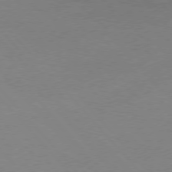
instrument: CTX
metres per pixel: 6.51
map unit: Hpe
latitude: 75.8205
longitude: -145.9150
